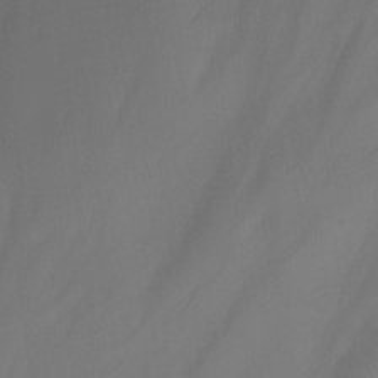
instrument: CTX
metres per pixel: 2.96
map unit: Nhu
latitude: -13.1053
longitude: -60.3656
